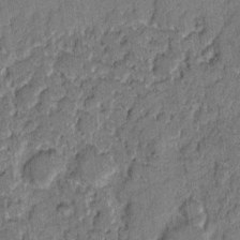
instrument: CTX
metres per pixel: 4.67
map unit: eHh
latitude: 7.9528
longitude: -64.3089
